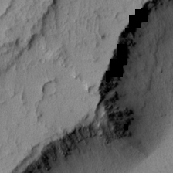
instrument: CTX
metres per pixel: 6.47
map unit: Ave
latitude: -8.9919
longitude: -116.4601
